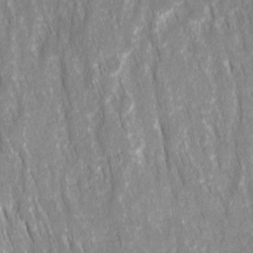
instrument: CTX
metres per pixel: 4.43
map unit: Ave
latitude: 15.1215
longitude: -134.6112
